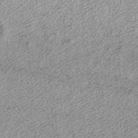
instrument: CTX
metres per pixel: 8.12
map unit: ANa
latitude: 36.6302
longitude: 15.0109
